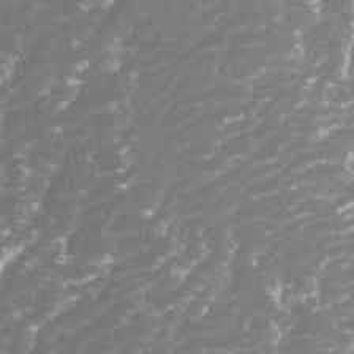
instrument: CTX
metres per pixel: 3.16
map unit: Htu
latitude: -10.5196
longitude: -73.9717
